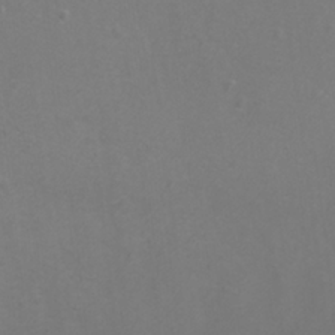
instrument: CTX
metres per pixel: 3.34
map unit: eHh
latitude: -7.4832
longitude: -75.2537
